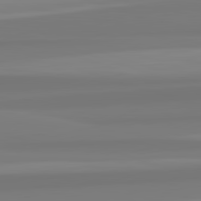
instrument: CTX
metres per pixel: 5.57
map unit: lApd
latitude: 82.7624
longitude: 172.5574
